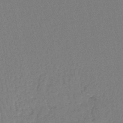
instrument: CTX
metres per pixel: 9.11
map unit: lHb
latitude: -45.4265
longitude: 57.5588
